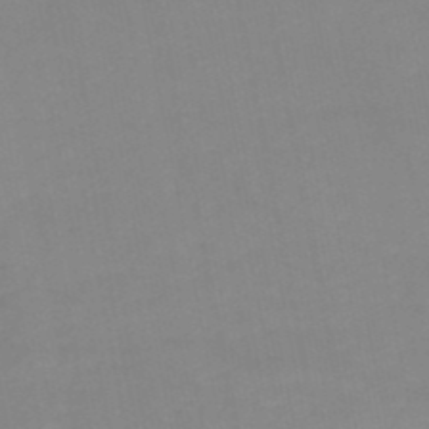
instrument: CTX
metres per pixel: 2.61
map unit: HNb
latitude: -50.1039
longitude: -40.4223
